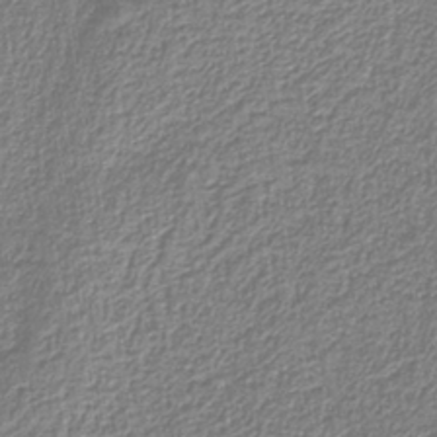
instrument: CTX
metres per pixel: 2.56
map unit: eAb
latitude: -38.9353
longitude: 52.3495
